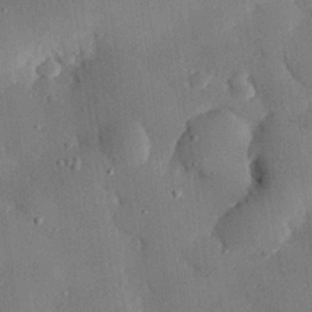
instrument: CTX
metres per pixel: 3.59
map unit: eHh
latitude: 28.3089
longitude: -79.6505
